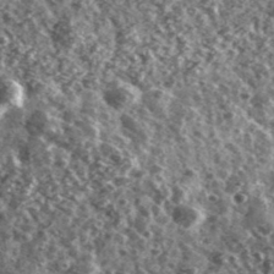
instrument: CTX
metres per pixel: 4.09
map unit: Ave
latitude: 40.5924
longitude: -106.0633
